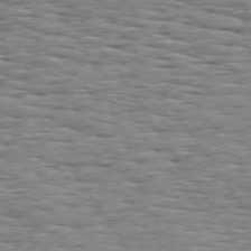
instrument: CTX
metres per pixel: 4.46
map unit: Hpe
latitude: 73.7639
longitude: -138.1578
